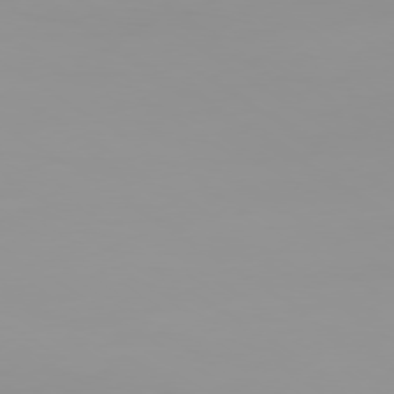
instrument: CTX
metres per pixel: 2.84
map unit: Ap
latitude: -79.5210
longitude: -94.3656
